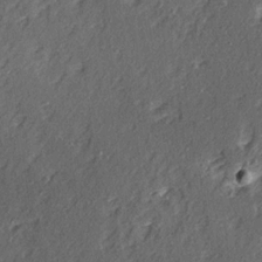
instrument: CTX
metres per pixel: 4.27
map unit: Ave
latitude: 15.6883
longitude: -104.1578
